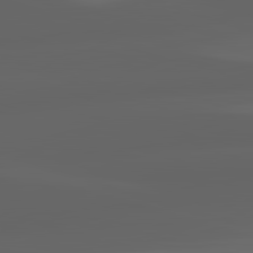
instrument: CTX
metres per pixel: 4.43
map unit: lApd
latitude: 82.9324
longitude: -134.0633
